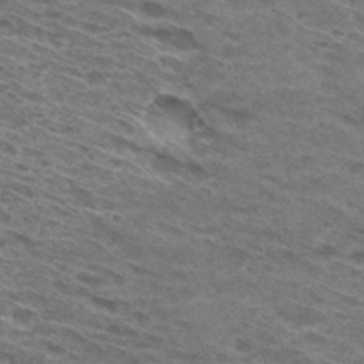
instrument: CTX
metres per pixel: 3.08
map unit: Hto
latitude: 31.4049
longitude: -46.4223
